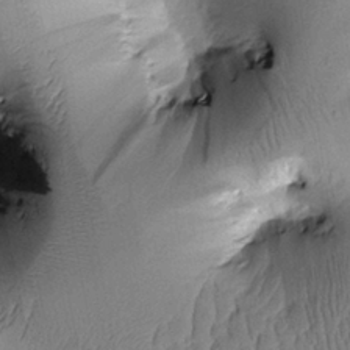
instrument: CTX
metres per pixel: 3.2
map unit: Htu
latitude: -0.3307
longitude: 173.4454
